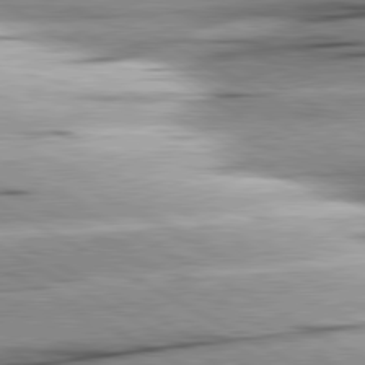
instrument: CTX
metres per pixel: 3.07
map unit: lApd
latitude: 80.3656
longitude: -157.1970
